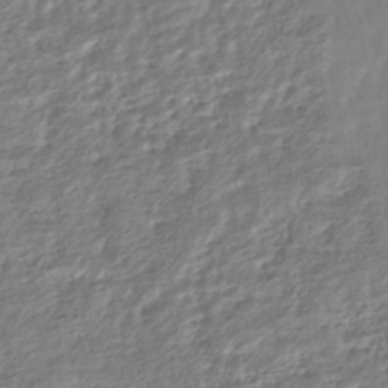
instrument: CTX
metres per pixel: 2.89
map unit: HNhu
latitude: -44.5196
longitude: 103.0486
